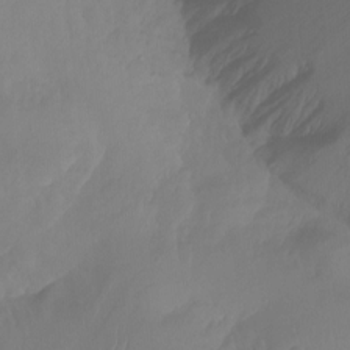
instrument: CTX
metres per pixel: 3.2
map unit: Ht
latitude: -14.7275
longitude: -49.6694
